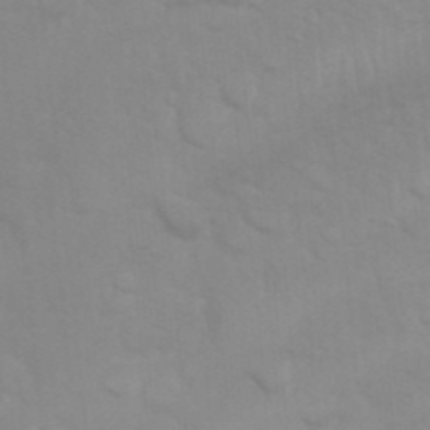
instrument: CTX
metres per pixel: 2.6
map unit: Nhu
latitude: 26.8191
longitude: -61.6127
